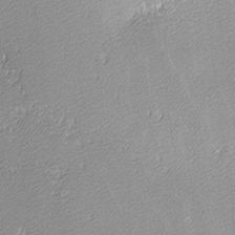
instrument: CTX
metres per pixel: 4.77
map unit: lHvf
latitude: -13.0864
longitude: -103.4993
